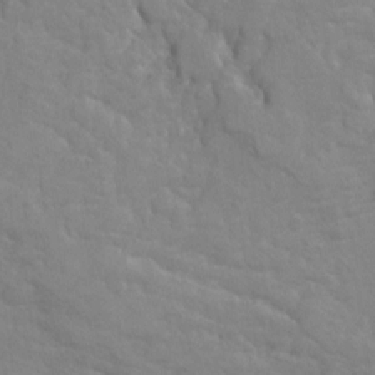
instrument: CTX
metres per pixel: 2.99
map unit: Hto
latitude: 6.5924
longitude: -35.8394
